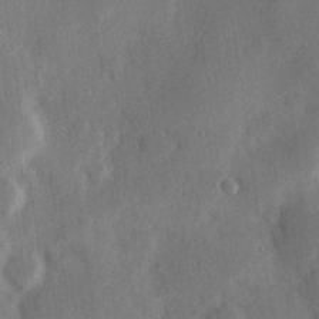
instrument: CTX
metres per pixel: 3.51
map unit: Hve
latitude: 19.8772
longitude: 150.2550
